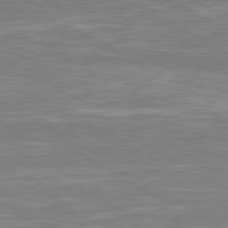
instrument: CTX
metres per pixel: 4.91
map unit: lApd
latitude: 80.7624
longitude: -172.4223
